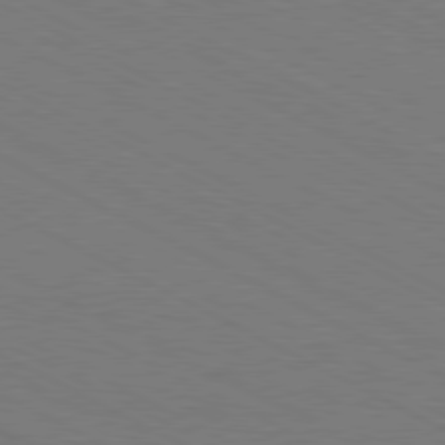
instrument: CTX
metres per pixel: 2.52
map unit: Hpe
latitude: -81.0298
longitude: 12.7274
